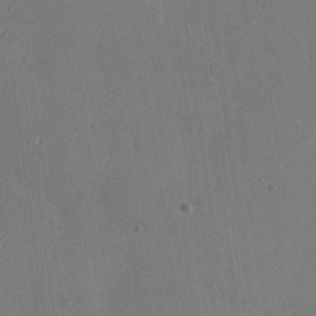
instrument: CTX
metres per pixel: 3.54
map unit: Nhu
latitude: -29.0864
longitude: -59.8961
